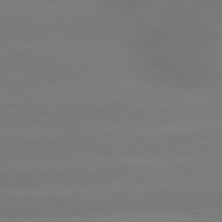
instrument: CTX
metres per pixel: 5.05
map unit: lApd
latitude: 79.5182
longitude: -150.8380
